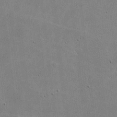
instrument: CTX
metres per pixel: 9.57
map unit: lHvf
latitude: -8.6140
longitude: -101.0081
